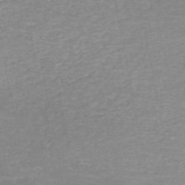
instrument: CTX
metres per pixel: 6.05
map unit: HNb
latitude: -50.7274
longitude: -52.1200
